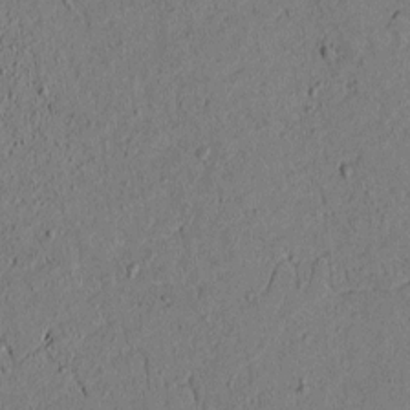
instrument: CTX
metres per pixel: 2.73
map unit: lAvf
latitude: 4.8191
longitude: 167.6533
